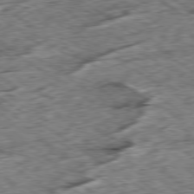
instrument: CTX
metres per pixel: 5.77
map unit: Ap
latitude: -79.6910
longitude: -85.5560
